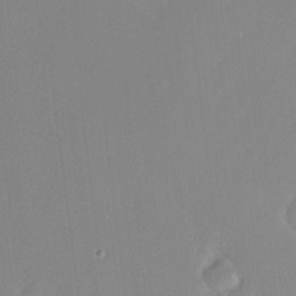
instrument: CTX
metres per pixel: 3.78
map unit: HNhu
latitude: 11.4616
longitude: 8.8786
